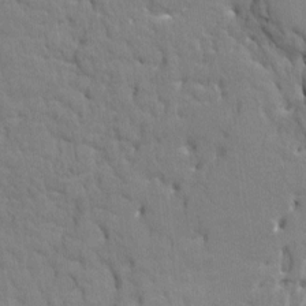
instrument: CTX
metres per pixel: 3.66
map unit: HNhu
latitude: 6.9136
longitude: -4.1578
